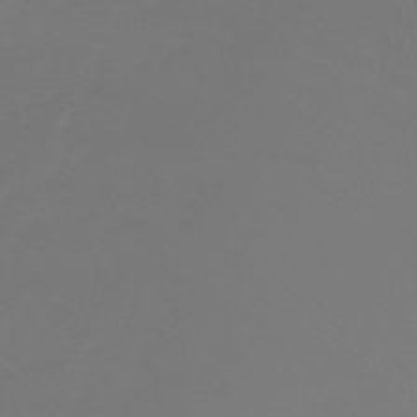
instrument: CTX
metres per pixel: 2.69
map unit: lHb
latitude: -44.8786
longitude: 66.1039
